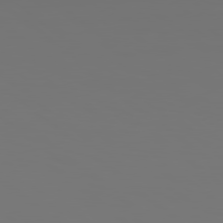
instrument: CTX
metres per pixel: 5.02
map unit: lApd
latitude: 79.0648
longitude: 177.5966
